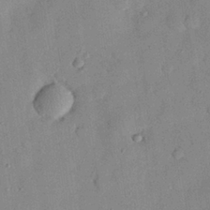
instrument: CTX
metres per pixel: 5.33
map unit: eHh
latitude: 26.6869
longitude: -75.8017
